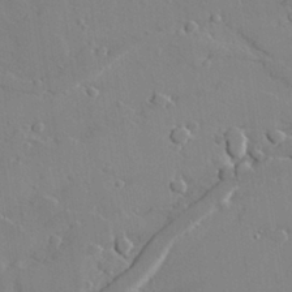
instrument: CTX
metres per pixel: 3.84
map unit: lAvf
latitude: 28.4979
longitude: -108.0633
